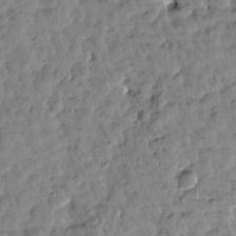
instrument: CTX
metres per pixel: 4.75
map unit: Htu
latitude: 1.9339
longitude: -179.4805
